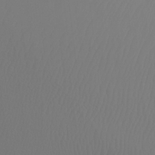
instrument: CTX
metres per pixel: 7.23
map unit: Ht
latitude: -7.3509
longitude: -31.4427
